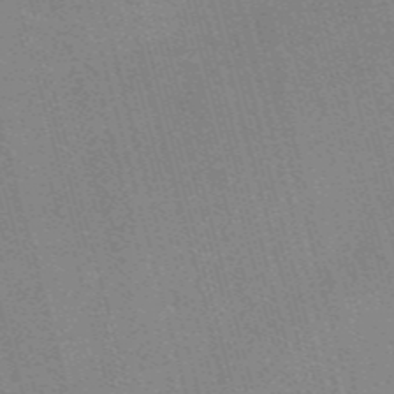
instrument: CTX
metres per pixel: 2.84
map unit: Nve
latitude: -57.5588
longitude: 62.7274
